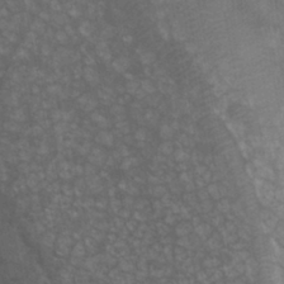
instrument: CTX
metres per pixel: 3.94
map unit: Ht
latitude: 0.6301
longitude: -32.3845
